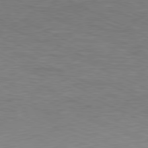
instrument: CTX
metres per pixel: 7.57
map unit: Hpe
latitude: -81.7856
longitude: 14.6897
